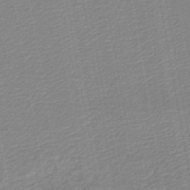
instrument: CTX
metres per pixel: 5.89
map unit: lHb
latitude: -46.0283
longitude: 67.2565
